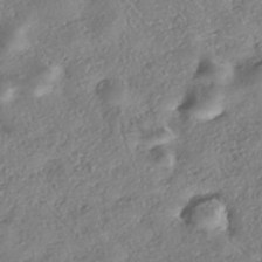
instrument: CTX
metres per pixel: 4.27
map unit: eHh
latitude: -42.4251
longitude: 121.2565
